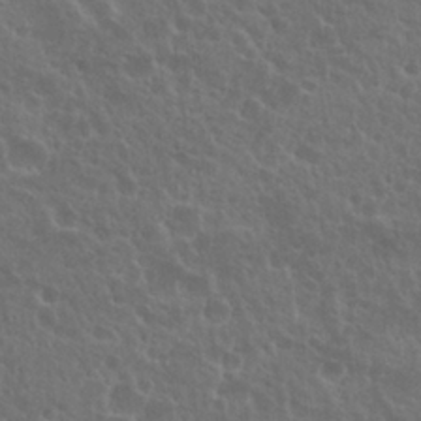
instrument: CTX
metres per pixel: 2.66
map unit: Nhu
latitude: 26.6869
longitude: -51.2348
